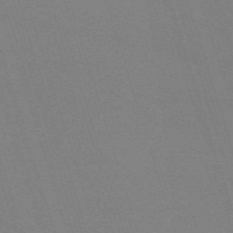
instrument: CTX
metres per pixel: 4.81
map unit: eHh
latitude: -63.0864
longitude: 50.7463
